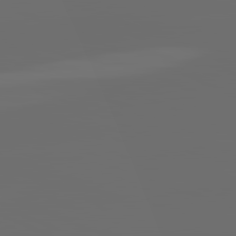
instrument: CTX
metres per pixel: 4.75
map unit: lApd
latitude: 82.1388
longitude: -164.0444
